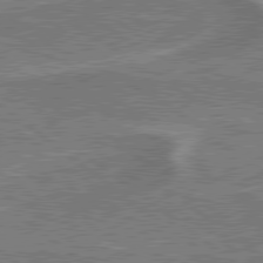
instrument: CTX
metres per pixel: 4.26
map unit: lApd
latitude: 79.4616
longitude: 174.5762
